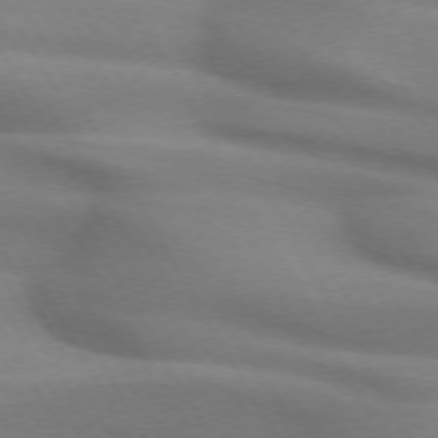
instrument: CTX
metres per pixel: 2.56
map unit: lApd
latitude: 72.0822
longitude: -51.4615
